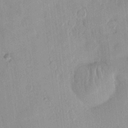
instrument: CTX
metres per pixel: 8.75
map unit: eHh
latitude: -0.1039
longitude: 14.9164
